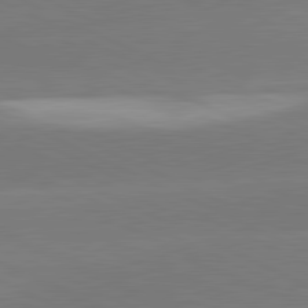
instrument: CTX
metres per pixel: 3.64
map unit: lApd
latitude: 81.4426
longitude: -154.5546
